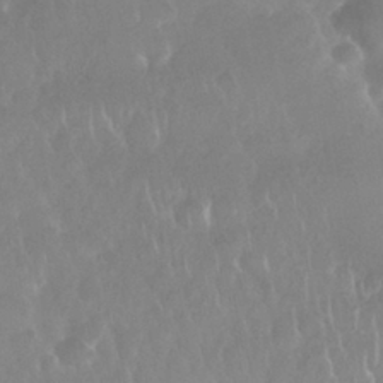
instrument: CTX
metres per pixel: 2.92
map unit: Nhu
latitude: 28.0822
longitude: -63.5560
